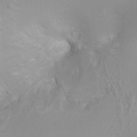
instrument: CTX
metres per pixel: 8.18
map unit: Ht
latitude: -0.8219
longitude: -17.6505
